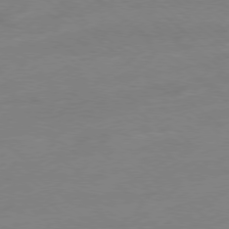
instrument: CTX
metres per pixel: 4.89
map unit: Ap
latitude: -78.7463
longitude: -99.4804
